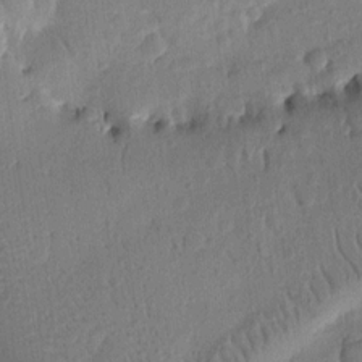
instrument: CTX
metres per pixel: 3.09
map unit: Ht
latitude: 10.1389
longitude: -76.5734
